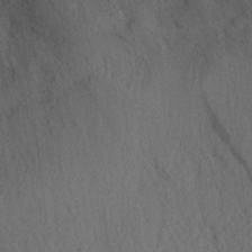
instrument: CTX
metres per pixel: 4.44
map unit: Aa
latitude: 29.6883
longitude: -145.3859
